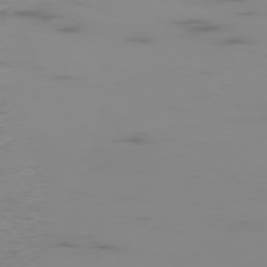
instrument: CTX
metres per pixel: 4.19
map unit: Hpe
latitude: -76.5385
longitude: -10.9703
